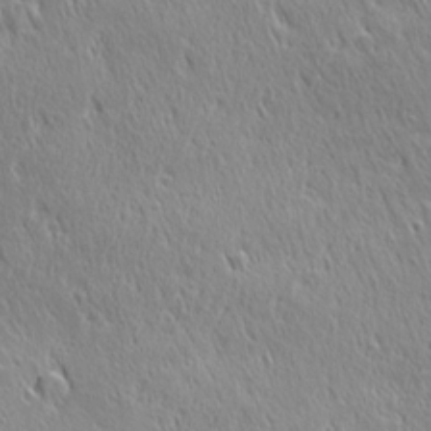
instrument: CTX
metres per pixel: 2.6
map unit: Ave
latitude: 21.4616
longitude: -136.1767
